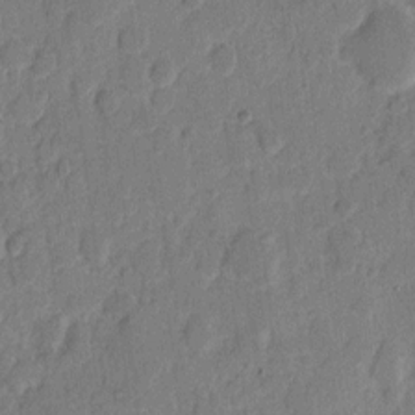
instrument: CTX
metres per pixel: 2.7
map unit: eHh
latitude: 8.7813
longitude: -65.1214
